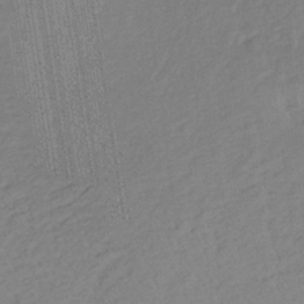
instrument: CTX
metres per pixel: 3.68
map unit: lHb
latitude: -32.3873
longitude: 64.1039
